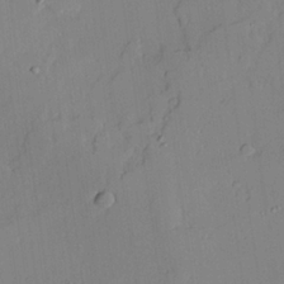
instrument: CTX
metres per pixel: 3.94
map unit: lAvf
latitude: 24.5167
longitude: -110.9892
